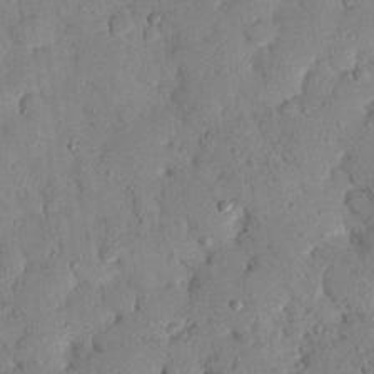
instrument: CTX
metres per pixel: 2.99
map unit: Nhu
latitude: 22.0444
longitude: -77.1592
